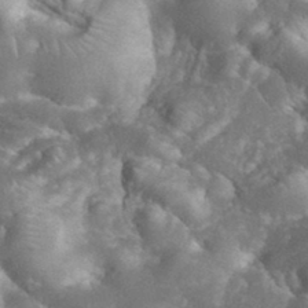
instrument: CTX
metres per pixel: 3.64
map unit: eHh
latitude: 34.5734
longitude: -64.1956
